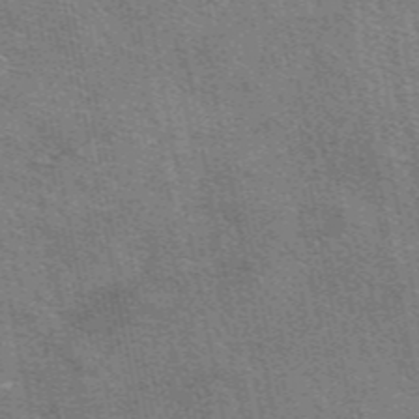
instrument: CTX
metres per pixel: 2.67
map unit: eAb
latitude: 49.0269
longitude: 116.5195
